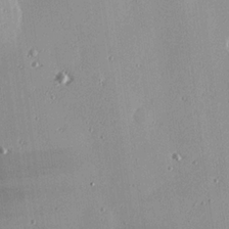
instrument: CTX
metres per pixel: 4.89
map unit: eHh
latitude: 24.2522
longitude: -89.5183
